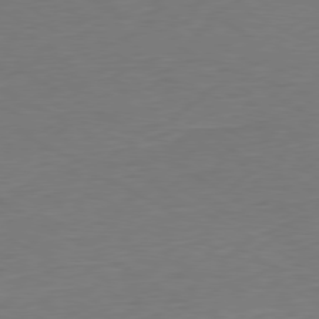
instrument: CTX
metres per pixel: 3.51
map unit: Ap
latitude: -79.6533
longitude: -57.0080
